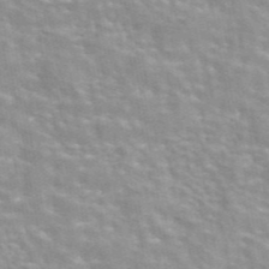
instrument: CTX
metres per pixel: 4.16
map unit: eAb
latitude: 44.0633
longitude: 107.4833
